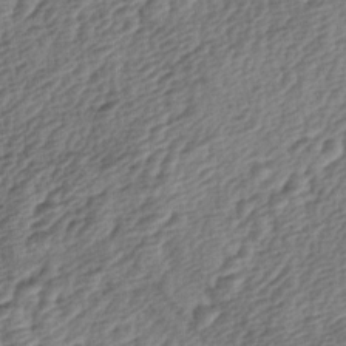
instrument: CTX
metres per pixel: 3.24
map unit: lAa
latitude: -3.9178
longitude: -122.9892
